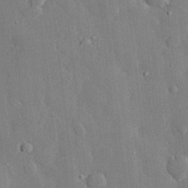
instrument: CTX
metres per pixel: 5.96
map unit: eHh
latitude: 28.9702
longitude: -80.3845
